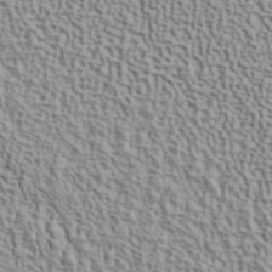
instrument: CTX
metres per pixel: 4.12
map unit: ANa
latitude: 40.5923
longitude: 29.6533
